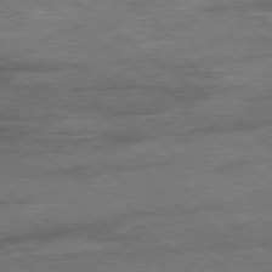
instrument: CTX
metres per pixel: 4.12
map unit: Hpe
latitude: -78.6896
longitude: -14.9514
